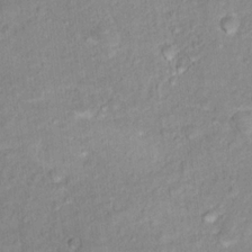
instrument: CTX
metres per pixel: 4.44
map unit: Nhu
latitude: 16.6868
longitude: -32.1956
